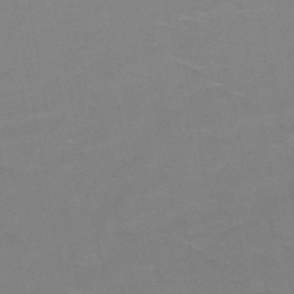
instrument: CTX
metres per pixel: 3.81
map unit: HNb
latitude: -49.1809
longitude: -47.4049
